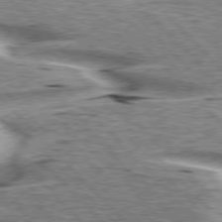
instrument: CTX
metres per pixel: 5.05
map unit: lApd
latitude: 76.0444
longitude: -58.4412
